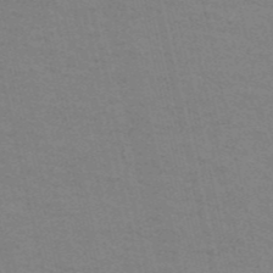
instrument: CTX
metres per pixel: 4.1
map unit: HNb
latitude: -52.0472
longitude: -44.7813
